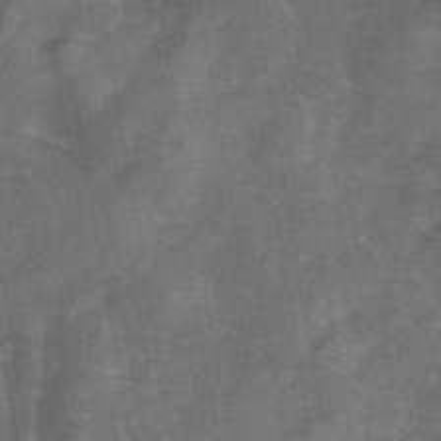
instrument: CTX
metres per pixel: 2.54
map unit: ANa
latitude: 42.7624
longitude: 16.8219
